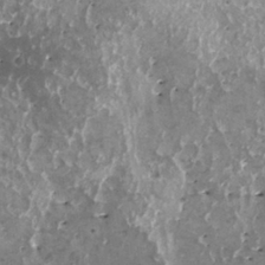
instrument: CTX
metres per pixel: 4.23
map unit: HNhu
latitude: 1.4048
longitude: 6.2739
